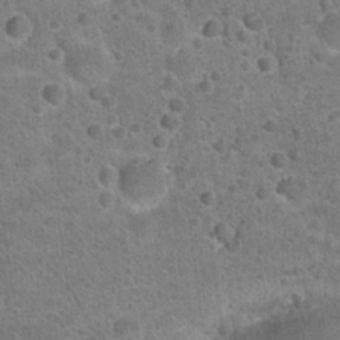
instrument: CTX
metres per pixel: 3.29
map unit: Hto
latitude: 22.0633
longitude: -49.0647
